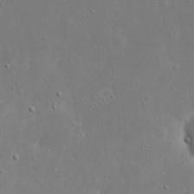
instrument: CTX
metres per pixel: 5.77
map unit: eHh
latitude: 17.2915
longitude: -71.4615
